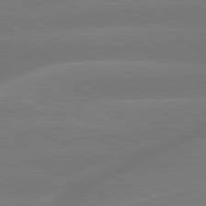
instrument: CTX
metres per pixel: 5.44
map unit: lApd
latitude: 79.8773
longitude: -142.7057
